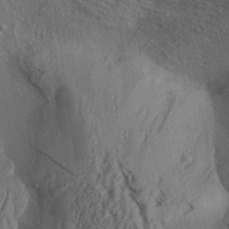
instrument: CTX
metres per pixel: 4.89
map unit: Aa
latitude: 31.1404
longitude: -138.3845
